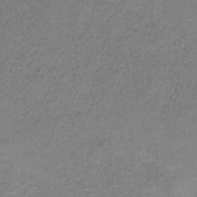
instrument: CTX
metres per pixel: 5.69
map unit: HNb
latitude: -34.4818
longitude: 53.6155
